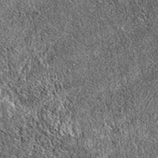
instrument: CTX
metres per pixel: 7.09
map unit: eAb
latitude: 37.7827
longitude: 110.9731
